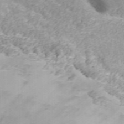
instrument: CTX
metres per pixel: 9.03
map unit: ANa
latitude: 40.4034
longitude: 34.2928
